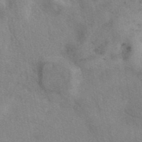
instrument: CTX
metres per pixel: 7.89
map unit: eAb
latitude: 40.9891
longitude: 108.3873
